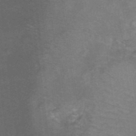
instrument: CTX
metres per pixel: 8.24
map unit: Ht
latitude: -0.6330
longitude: -16.6868
